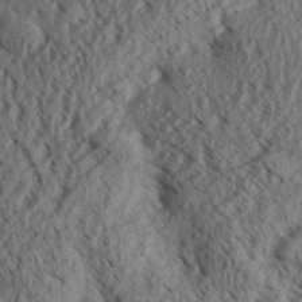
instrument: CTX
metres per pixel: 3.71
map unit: Aa
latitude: 31.1781
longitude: -137.4994
